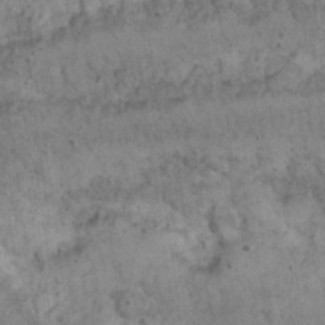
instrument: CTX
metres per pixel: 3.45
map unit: Nhu
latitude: 22.6868
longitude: -67.1970
